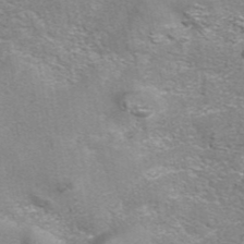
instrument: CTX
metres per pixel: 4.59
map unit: eAb
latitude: 42.2523
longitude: 106.1417
